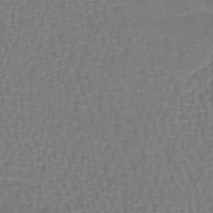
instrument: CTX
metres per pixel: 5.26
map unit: lHb
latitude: -40.8786
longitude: 58.2739
